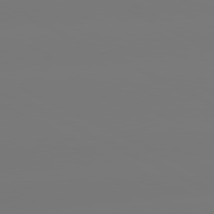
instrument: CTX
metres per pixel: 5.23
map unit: lApd
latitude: 80.9514
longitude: -148.4790
